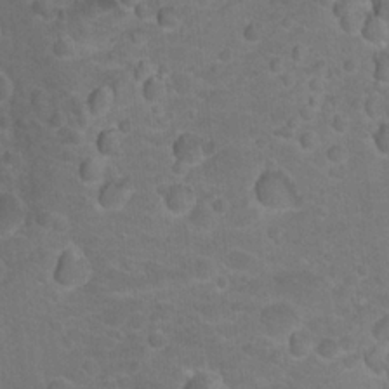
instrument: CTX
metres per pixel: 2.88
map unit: Nhu
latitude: 17.7261
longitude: -32.5546
